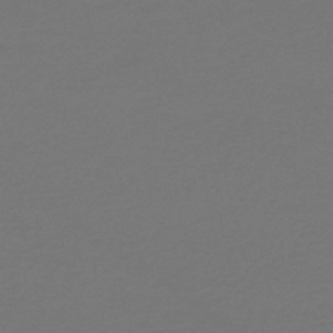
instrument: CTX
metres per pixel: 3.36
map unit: HNhu
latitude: -47.8044
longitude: 96.7652
